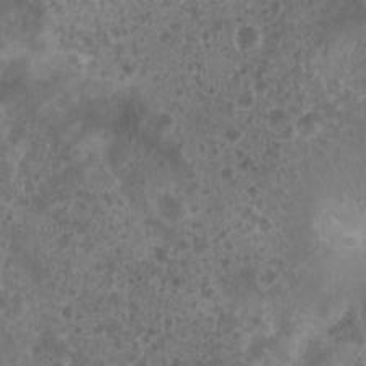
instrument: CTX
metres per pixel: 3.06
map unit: Nhu
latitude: 8.0444
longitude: -20.3656
